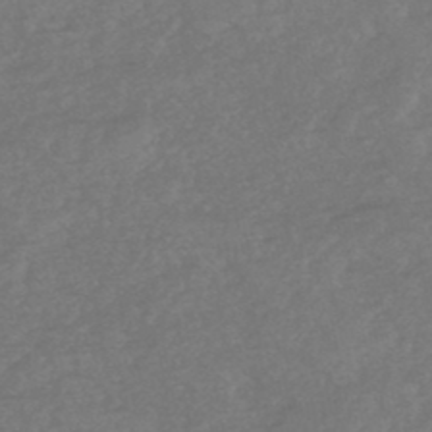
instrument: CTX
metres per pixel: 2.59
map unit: HNhu
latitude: -48.1606
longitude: 97.8234
